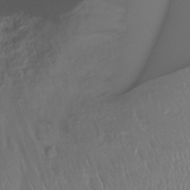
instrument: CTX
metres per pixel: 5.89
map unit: Htu
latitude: -14.7275
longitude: -44.7057
